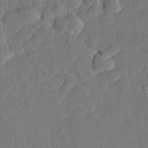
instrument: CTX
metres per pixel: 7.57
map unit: lHvf
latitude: 22.3278
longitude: 144.5007
